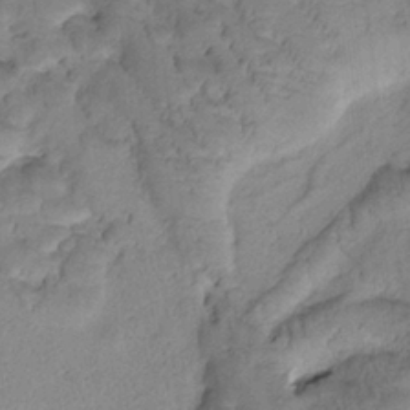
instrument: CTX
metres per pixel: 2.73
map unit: Htu
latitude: -0.9164
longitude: 173.1620
